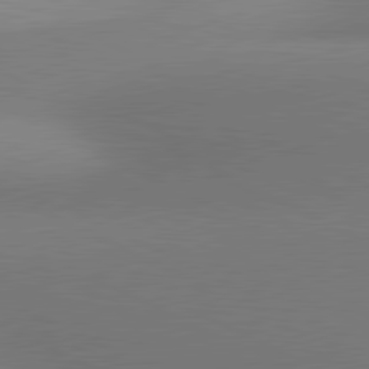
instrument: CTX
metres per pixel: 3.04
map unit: lApd
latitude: 80.8758
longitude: 131.0675
